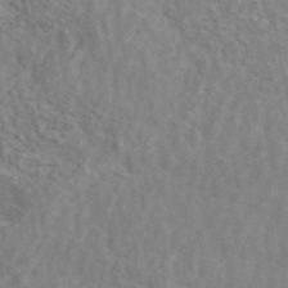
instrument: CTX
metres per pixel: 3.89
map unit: ANa
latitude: 46.2523
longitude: 29.8422
